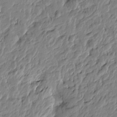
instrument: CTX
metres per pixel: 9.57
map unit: Htu
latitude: -4.7841
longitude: 178.9919
